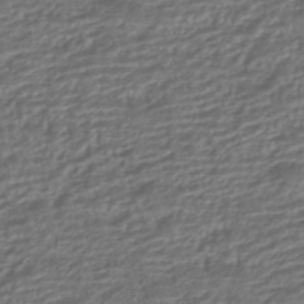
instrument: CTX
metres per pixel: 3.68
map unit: HNhu
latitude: -43.2753
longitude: 105.0108
